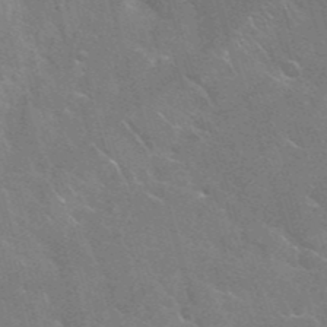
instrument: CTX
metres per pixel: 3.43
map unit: Nhu
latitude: 28.1767
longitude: -61.9339
